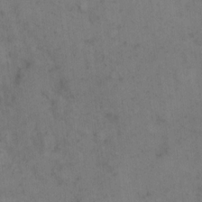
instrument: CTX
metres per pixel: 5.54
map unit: eHh
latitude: 10.8947
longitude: -63.2537
